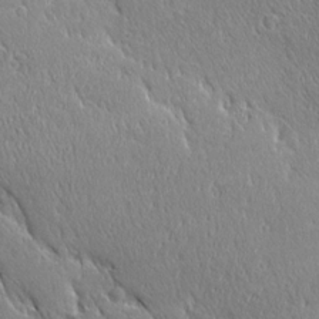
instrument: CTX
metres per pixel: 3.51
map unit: Ave
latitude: 21.2537
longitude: -136.4034
